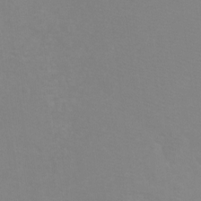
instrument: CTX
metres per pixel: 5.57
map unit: Ht
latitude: -8.3306
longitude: -35.1214
